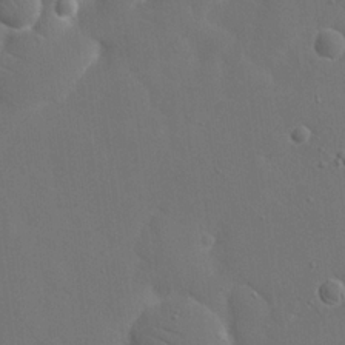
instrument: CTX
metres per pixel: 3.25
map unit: eHh
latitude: 18.9513
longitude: -67.2914
